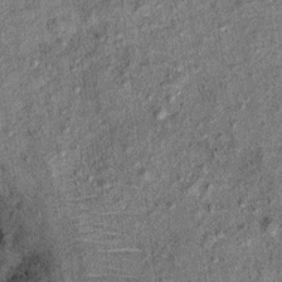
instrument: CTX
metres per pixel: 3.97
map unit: Ht
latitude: 11.4616
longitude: -38.6301
